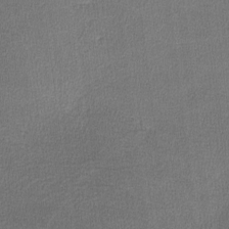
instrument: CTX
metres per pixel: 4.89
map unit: lHvf
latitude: -11.5966
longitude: -100.5168
